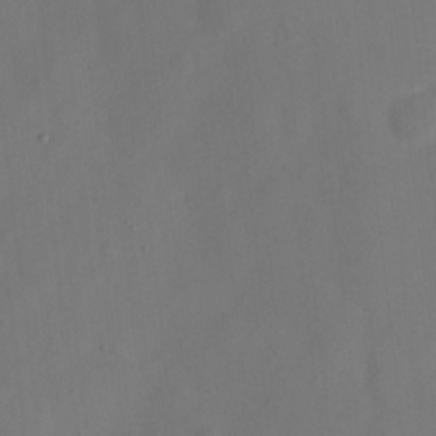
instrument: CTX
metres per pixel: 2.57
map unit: eHh
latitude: 10.8191
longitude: -67.9906
